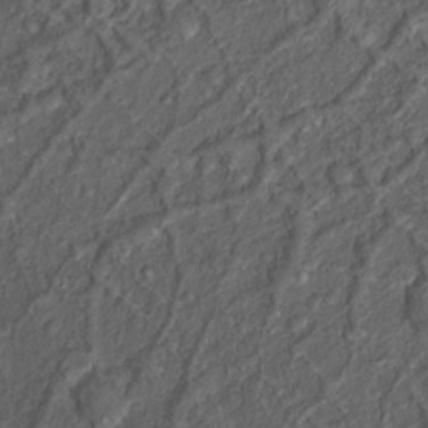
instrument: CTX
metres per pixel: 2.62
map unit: Nhu
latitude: 12.3278
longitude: -28.3089
